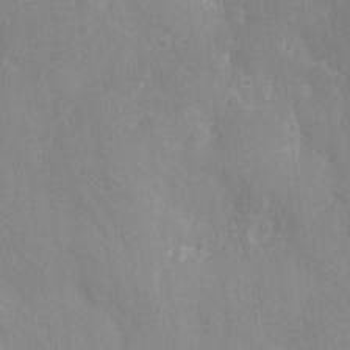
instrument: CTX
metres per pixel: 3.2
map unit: Ave
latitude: 0.7246
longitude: -113.4993
